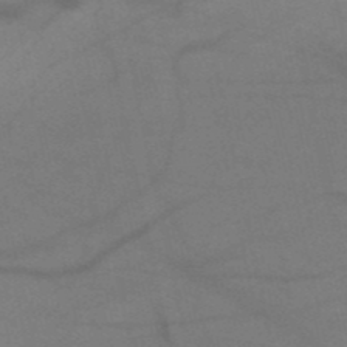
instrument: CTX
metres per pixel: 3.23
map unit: HNb
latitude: -51.7478
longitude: -42.8191
